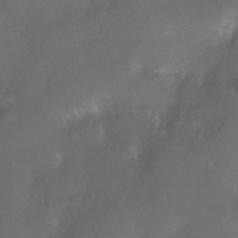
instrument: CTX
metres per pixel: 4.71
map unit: Nhu
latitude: -12.3495
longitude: -41.0080
